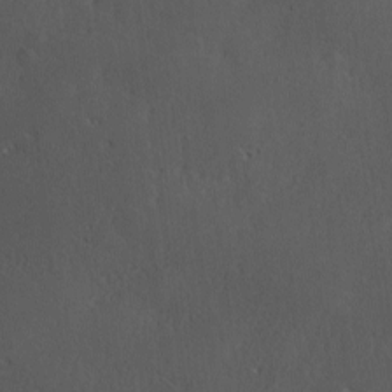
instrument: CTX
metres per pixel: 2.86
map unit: Ave
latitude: 0.3845
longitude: -113.9528
